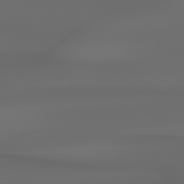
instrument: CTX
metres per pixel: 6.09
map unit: Hpe
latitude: 76.8191
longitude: -132.9703
